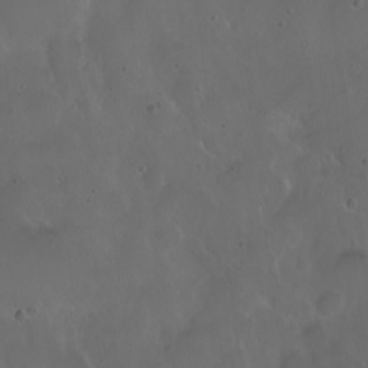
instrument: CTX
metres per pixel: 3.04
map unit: eHh
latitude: 0.7435
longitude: -54.2711
